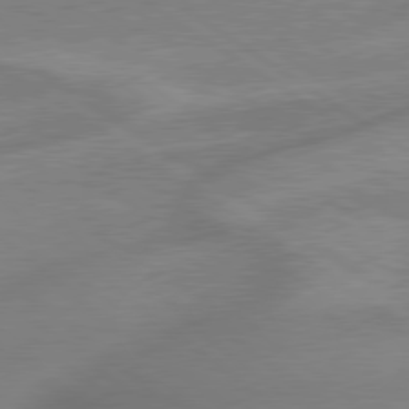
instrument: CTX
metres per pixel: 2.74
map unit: lApd
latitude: 79.3293
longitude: -172.3278
